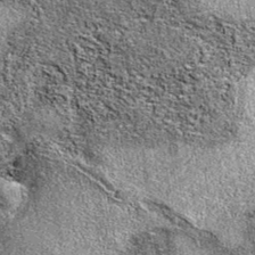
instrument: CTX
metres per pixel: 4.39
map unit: eAb
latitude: 37.2159
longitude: 105.8800
